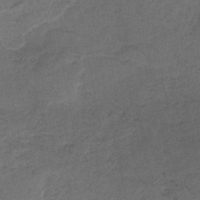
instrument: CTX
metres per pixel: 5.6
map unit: HNb
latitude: -32.5763
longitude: 62.1416
